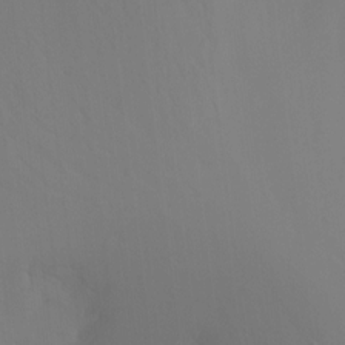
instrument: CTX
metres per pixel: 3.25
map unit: Ht
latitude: -11.9556
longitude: -48.8191
